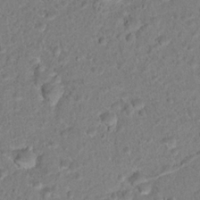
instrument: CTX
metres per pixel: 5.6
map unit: Hto
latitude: 16.9703
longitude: -37.3293
